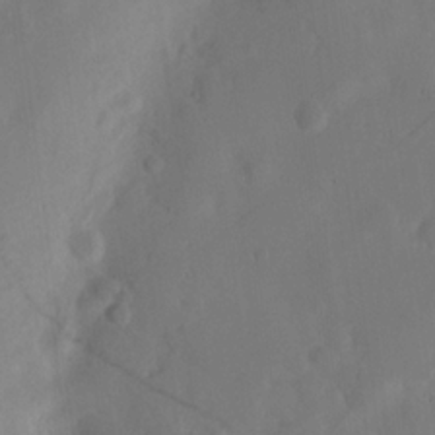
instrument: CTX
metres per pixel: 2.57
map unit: Hve
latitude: 19.0647
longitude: 150.3495
